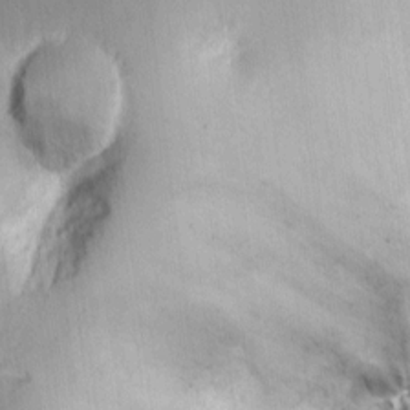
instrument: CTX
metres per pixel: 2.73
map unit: Ht
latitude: 9.1025
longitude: -74.6113
